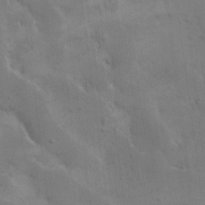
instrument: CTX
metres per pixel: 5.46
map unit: eHh
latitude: 18.3845
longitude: -66.4412
